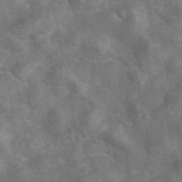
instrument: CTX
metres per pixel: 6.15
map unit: eAb
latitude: 46.8758
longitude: 127.7288
